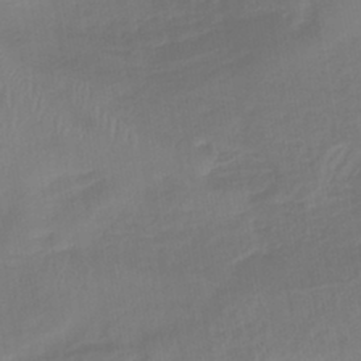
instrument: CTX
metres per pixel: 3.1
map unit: lHb
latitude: -41.4454
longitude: 77.5399
